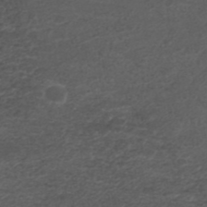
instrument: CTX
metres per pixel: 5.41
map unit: ANa
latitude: 42.1011
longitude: 28.1039
